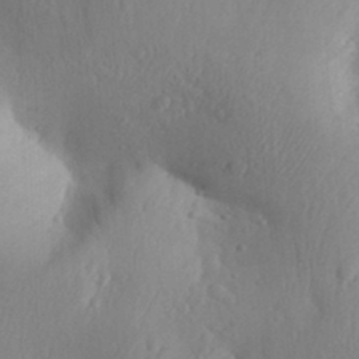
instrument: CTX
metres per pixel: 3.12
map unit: Aa
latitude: 30.8947
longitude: -144.0822
